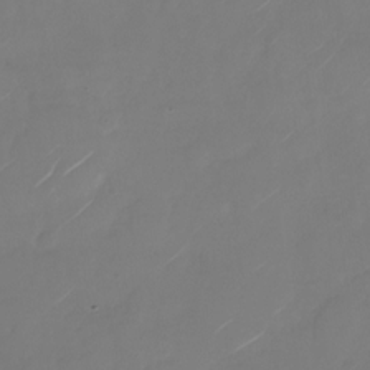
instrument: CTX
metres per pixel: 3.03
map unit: Nhu
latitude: -28.8219
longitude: -71.6694
